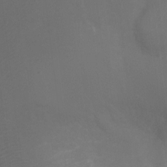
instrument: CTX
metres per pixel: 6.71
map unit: Ht
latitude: -10.5385
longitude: -33.8961
